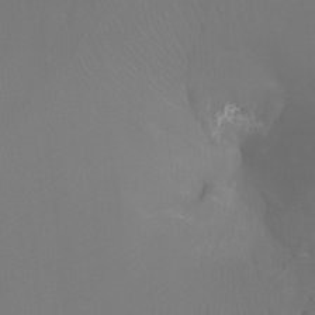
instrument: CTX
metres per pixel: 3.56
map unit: Ht
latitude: -7.0108
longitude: -27.7450
